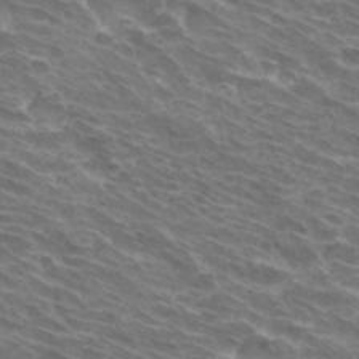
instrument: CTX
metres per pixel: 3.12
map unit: Hto
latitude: 32.3467
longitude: -43.1970
